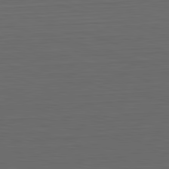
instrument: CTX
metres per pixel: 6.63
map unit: Hpe
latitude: -82.7463
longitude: 11.5399
